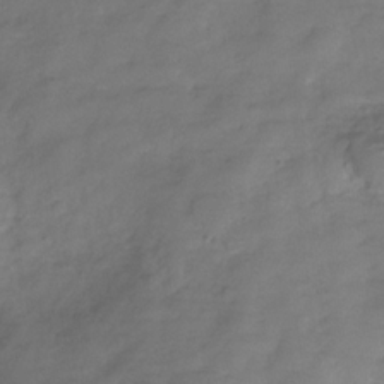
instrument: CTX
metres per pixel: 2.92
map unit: Hve
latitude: -31.5021
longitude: 90.3307
